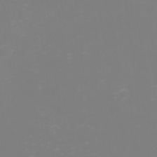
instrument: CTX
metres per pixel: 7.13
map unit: eHh
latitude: -2.4251
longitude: -75.2915
